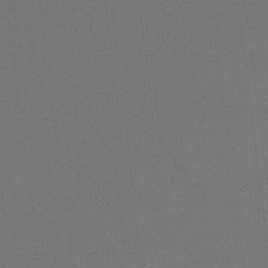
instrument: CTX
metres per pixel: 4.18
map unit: Hto
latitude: -7.7477
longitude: -50.1011
